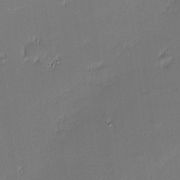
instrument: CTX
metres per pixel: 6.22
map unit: eHh
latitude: -3.2375
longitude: -83.2725
